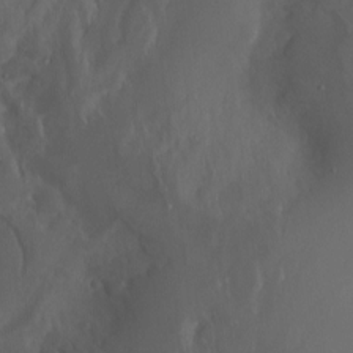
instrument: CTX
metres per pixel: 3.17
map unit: Ht
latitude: -3.8044
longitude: -60.2900
